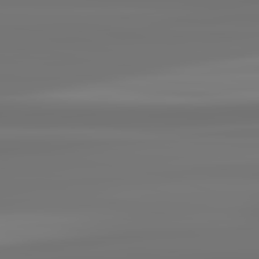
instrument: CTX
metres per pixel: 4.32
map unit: lApd
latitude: 82.4601
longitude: 171.9367
